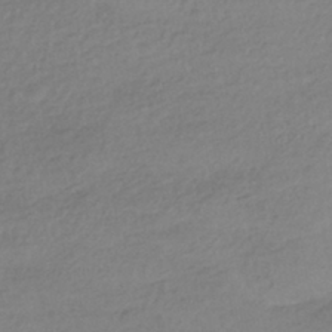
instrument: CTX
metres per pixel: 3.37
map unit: HNhu
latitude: -42.2928
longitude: 97.2754
